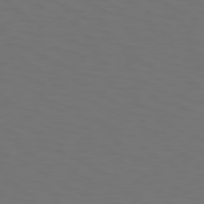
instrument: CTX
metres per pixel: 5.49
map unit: Hpe
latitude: 74.0822
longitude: -125.4426
